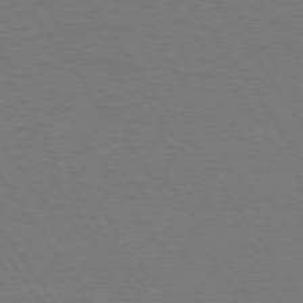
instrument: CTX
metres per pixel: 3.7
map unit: Hpe
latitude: 73.8962
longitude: -130.4790
